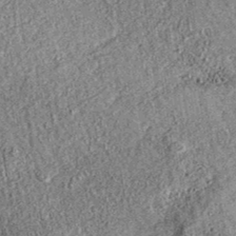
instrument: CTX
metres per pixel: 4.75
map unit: eAb
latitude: 37.0458
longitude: 108.2173
